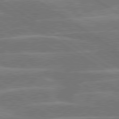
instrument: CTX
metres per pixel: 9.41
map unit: lApd
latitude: 79.8773
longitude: -122.1956
